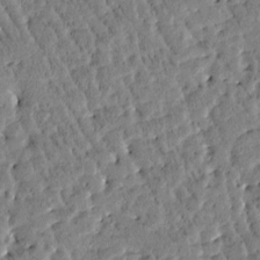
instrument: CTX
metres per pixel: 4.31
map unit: Htu
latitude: -3.1431
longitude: 176.1606
